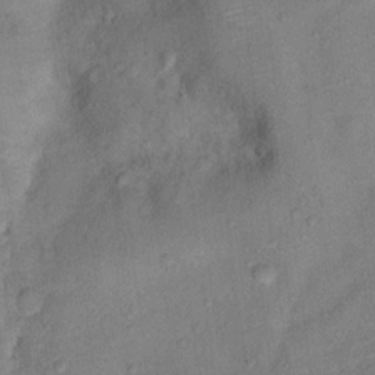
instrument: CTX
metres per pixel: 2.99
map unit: Ht
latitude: 13.0648
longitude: -39.2726
